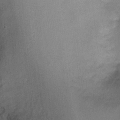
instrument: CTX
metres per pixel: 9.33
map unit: Ht
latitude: -5.5021
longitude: -35.9717
